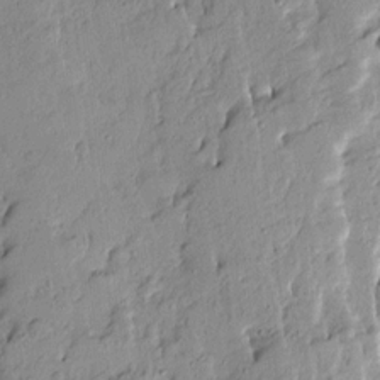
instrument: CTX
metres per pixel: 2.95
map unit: Ave
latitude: 13.6505
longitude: -132.4412
